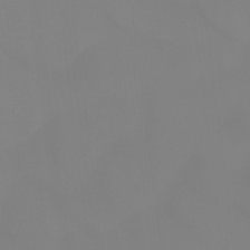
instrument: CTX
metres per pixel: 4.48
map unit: Ht
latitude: -15.0109
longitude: -55.6316
